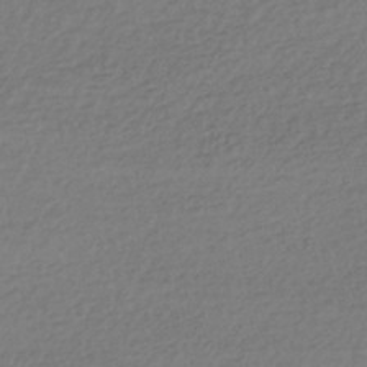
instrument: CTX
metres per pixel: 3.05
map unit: HNhu
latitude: -44.5007
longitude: 95.6344
